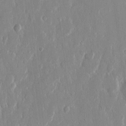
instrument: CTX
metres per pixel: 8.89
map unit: eHh
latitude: 12.8758
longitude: -70.0444
